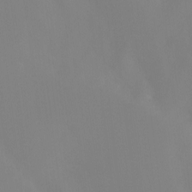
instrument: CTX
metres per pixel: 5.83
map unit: Ht
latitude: -13.1620
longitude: -50.3845
